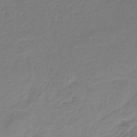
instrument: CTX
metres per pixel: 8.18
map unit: HNb
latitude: -34.8030
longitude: 53.6910
